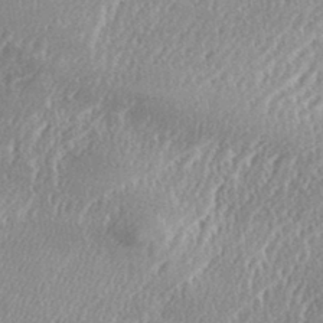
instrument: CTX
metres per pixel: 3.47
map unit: eHh
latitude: 34.1955
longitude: -132.9325
